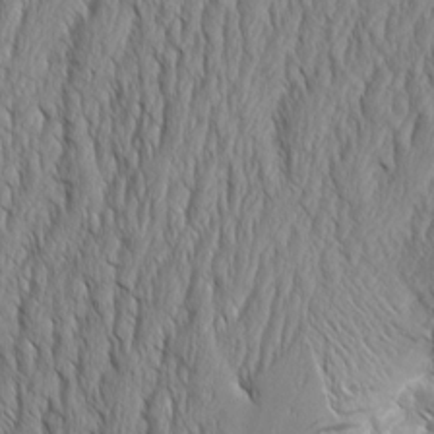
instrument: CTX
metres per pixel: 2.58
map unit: Aa
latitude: 8.5168
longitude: -129.1970
